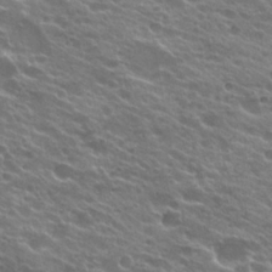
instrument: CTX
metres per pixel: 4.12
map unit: Hto
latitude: 24.4601
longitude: -37.5938
